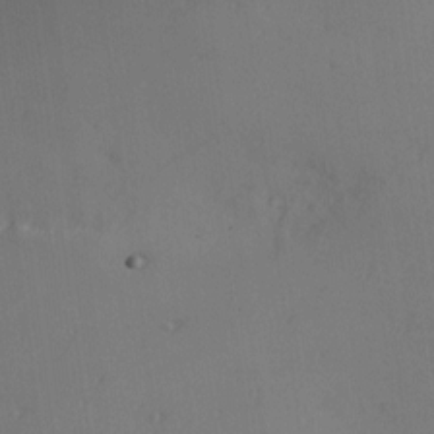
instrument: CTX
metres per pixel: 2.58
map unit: Hve
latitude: 14.1011
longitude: -90.9325
